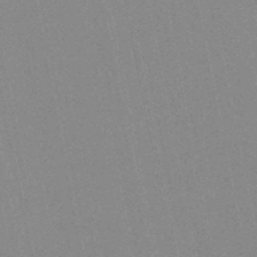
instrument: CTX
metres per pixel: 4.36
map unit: HNb
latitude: -48.1795
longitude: 58.9163
